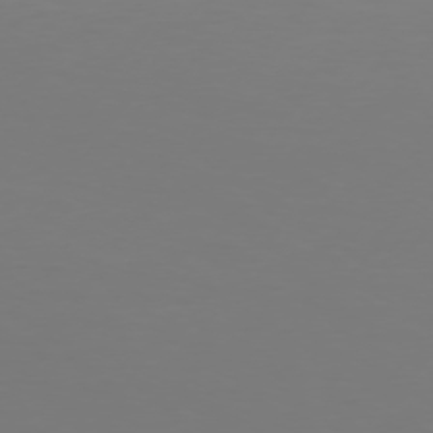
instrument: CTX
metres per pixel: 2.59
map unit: Hpe
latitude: 74.4034
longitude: -130.3846
